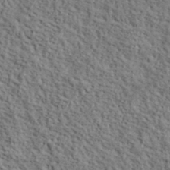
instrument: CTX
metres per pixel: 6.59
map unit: lHvf
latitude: 39.6127
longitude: -87.5182
